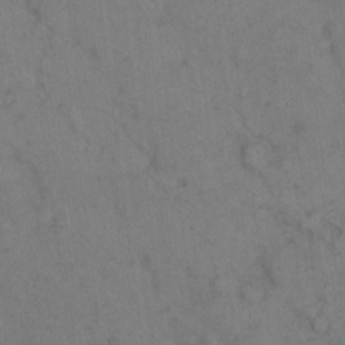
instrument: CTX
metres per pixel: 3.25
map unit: eHh
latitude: 11.0648
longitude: -63.2726
